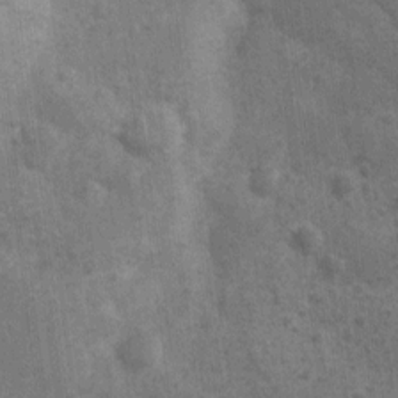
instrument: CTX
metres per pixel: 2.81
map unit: Nhu
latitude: 2.3467
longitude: -16.4790
